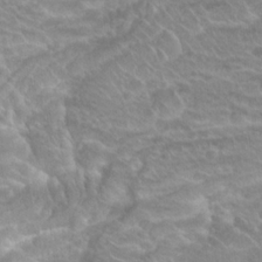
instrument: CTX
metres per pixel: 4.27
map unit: Hto
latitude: 20.7624
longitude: -37.3860
